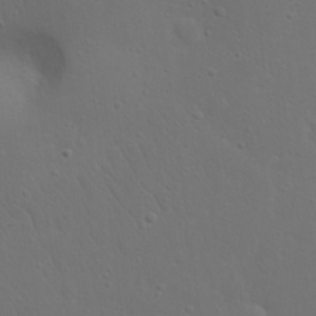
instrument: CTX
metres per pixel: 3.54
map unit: eHh
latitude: 22.9703
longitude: -69.4993
